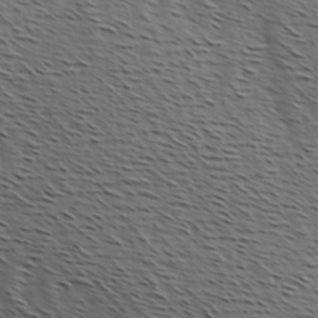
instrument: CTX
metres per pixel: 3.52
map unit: Hve
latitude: 2.0822
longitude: -123.2159
